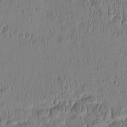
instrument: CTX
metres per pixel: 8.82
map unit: HNhu
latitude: -2.9919
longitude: 13.5966
